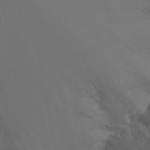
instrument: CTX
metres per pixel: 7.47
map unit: Nhu
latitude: -13.1998
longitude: -63.1970
